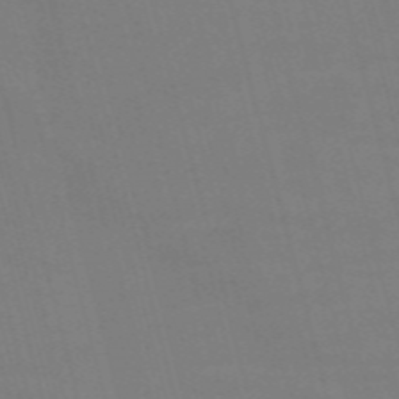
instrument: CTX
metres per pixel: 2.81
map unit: Nve
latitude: -58.5762
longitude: 61.9178
